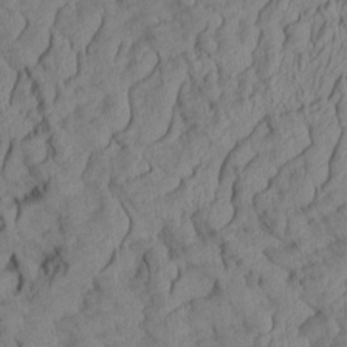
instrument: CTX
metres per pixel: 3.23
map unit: Aa
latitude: 6.6868
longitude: -128.4790
